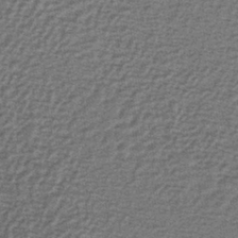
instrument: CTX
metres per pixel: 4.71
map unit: HNb
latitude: -39.6344
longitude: 50.7274
